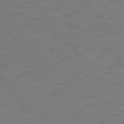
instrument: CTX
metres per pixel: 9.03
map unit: Ap
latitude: -75.8423
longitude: -70.4223
